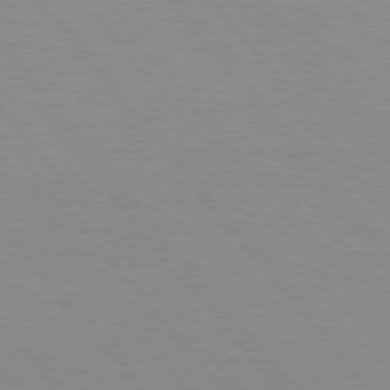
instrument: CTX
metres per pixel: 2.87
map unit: Hpe
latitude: 75.7072
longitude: -143.9717
